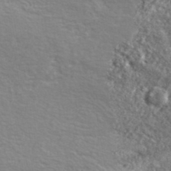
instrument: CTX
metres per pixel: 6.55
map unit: lHvf
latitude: 40.8380
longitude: -90.4034
